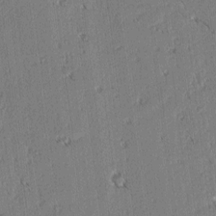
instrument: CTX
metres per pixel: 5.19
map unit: lAvf
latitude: 3.1781
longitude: -106.1389
